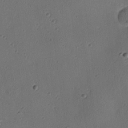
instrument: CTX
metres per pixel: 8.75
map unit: eHh
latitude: 23.3293
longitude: -91.6505
